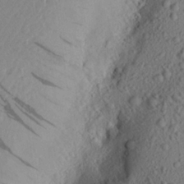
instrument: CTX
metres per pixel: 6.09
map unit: Aa
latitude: 21.8395
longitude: -145.1025
